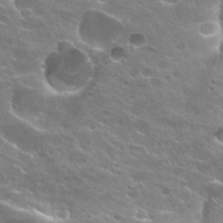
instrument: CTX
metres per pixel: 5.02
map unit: Hto
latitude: 25.0080
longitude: -37.4616
